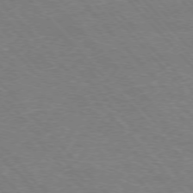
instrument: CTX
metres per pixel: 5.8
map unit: Hpe
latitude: -76.4629
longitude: -12.5357
